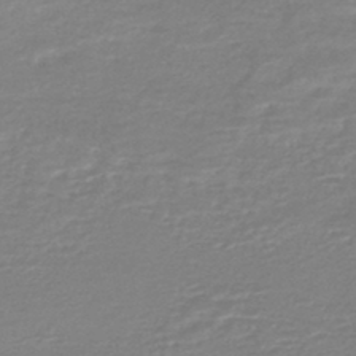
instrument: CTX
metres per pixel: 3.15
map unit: HNhu
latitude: -46.5196
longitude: 98.5007
